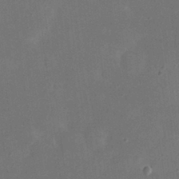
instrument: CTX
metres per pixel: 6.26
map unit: eHh
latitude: 24.0444
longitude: -70.1200
